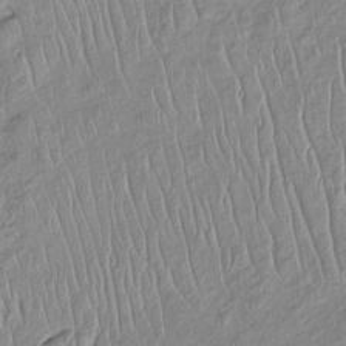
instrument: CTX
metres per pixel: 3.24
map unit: Htu
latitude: -5.3698
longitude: 154.7274
